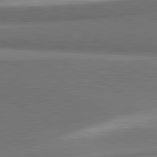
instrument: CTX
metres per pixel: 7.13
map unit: lApd
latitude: 81.4048
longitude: 155.7100
